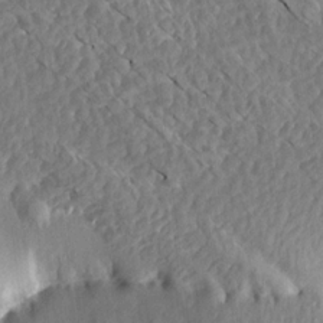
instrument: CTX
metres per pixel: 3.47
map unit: Aa
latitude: 14.8569
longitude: -145.2348
